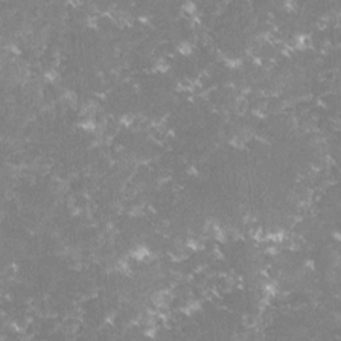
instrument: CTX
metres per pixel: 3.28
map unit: lHvf
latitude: -15.8045
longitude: -101.3482
